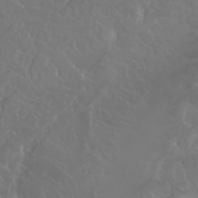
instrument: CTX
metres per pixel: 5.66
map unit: Nhu
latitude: 23.2348
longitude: -64.4601
